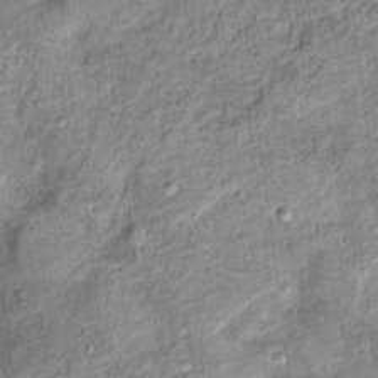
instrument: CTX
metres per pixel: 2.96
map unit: Ht
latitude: 13.4993
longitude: -40.7813
